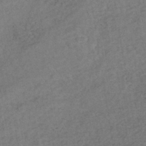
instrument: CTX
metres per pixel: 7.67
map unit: lHb
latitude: -39.8989
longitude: 72.6329
